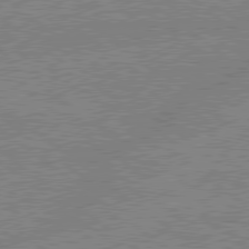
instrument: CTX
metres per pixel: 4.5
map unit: lApd
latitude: 79.1214
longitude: -144.3845
